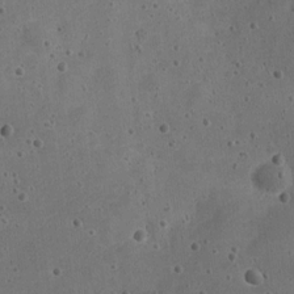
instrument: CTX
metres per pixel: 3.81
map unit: Nve
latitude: -25.1431
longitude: 107.5777
